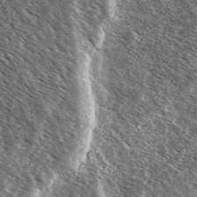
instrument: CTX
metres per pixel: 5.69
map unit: Ave
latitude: 37.5749
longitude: -108.8569
